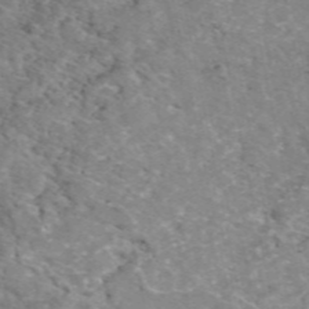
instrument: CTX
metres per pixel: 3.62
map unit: eAb
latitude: 49.2537
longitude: 111.1620
